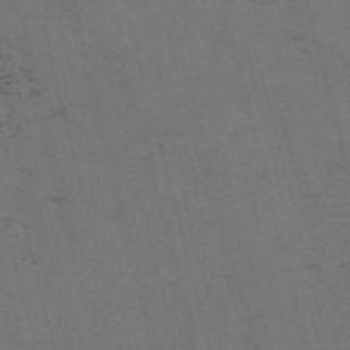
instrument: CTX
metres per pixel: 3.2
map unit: Nve
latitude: -59.0675
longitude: 51.8800
